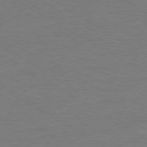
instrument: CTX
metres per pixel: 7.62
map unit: Ap
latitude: -80.1039
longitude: -87.3859
